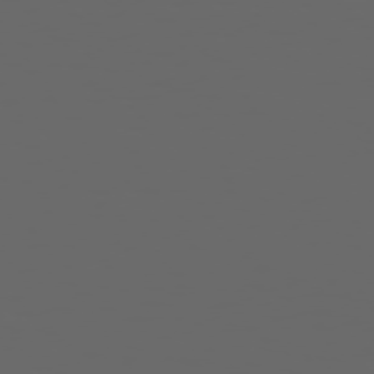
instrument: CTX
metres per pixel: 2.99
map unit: Hpe
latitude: 73.8962
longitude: -127.4049
